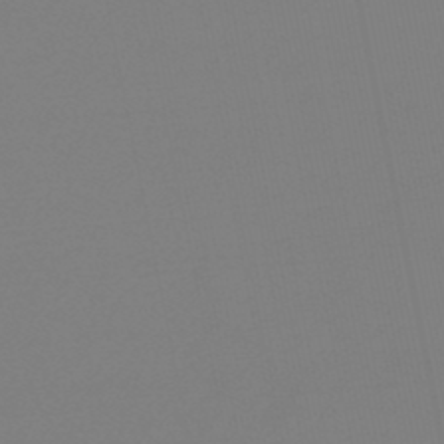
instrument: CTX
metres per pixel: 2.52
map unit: eHb
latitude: -49.0487
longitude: 86.6708
